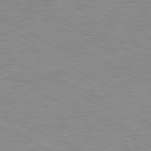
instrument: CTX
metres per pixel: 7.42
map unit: Ap
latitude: -81.0676
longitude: -86.4790
